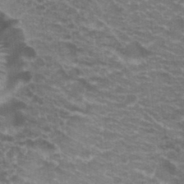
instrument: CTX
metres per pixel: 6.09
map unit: Hto
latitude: 20.0633
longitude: -36.5546
